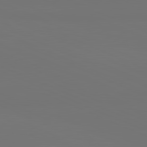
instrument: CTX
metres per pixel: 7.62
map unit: lApd
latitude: 81.4048
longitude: 147.0486
